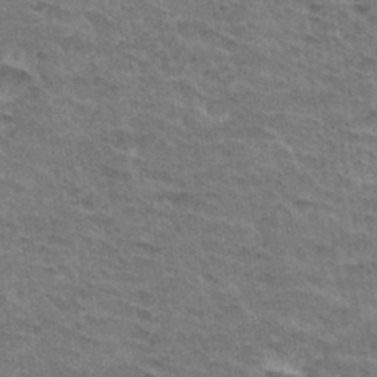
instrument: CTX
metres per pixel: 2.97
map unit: Hto
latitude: 32.8380
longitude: -47.1404
